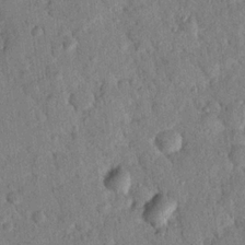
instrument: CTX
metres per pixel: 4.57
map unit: Nhu
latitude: 21.0081
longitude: -78.5168
